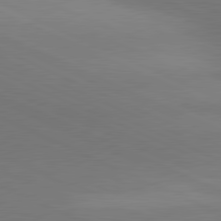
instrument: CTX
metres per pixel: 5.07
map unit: lApd
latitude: 81.2726
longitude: 144.0472
